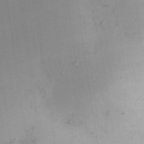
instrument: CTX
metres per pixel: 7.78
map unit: HNhu
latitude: 7.8583
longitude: -0.7246
